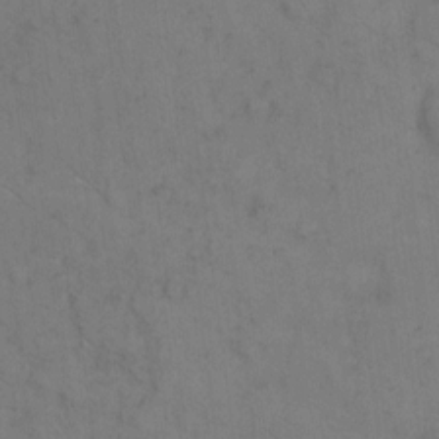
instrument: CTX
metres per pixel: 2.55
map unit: eHh
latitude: 9.4804
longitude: -63.0648
